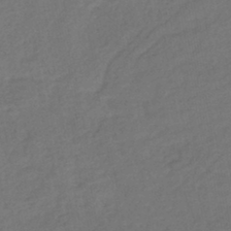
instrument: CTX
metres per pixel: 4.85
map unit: lHb
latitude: -42.9730
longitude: 75.1243
